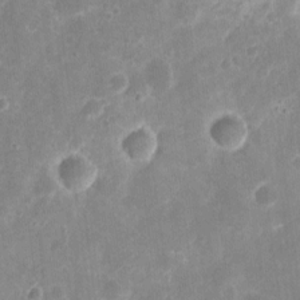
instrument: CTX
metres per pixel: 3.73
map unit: eHh
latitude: 10.1578
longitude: -71.7261
